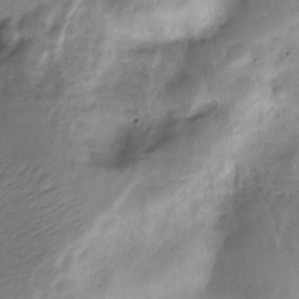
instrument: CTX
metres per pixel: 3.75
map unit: Nve
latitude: -24.2172
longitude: 106.2173
